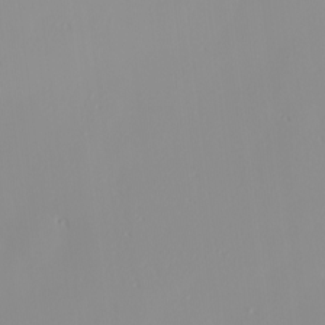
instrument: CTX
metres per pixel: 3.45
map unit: Nhu
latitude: -0.0472
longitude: -77.6882
